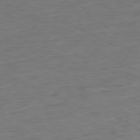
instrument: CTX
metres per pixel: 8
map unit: Ap
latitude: -80.5385
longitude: -81.6883
